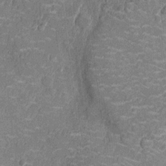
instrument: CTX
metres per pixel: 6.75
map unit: Nhu
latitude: -14.2362
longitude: -23.5560
